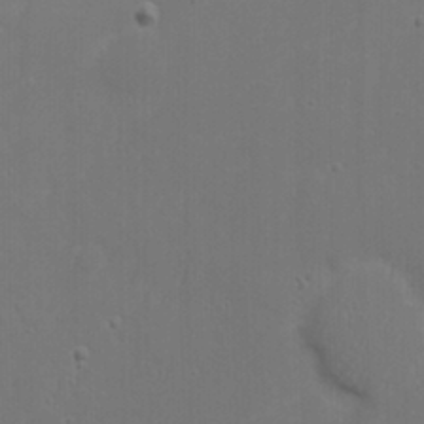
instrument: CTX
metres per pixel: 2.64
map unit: eHh
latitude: 19.4993
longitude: -72.9325
